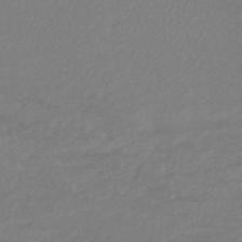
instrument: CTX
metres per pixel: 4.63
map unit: lHb
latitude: -44.8597
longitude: 68.4251
